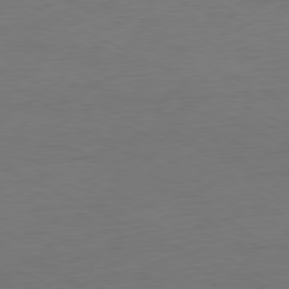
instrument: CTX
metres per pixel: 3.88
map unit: Ap
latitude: -80.8030
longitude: -60.5168
